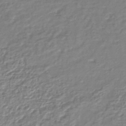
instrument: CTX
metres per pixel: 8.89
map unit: lHb
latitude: -41.5966
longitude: 75.7856
